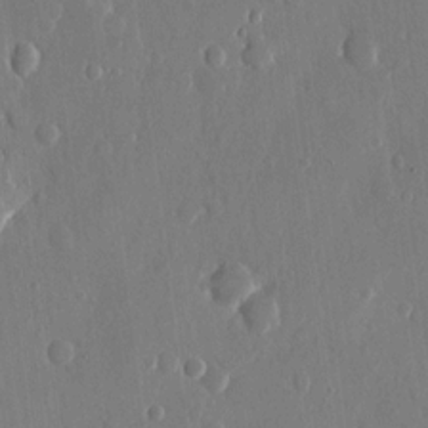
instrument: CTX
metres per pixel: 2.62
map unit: eHh
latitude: 13.3482
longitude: -70.2333
